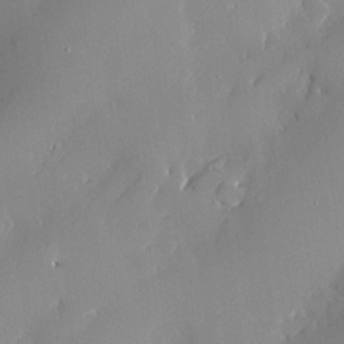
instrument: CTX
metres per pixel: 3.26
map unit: Htu
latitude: -7.2187
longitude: 175.6721
